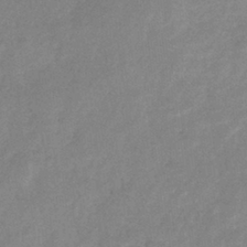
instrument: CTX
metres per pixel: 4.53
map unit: eHb
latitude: -32.4440
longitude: 74.7086
